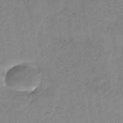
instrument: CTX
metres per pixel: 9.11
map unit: HNhu
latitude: -44.2928
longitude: 95.8989
